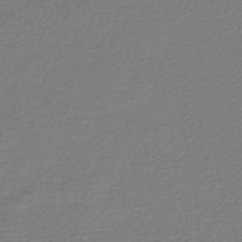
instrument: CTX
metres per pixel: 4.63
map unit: lHb
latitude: -43.2187
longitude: 72.4251
